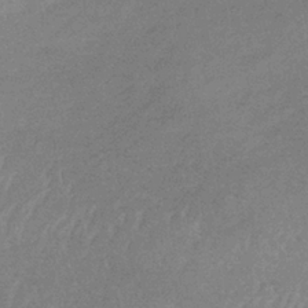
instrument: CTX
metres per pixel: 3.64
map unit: lHb
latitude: -34.5385
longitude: 69.4265
